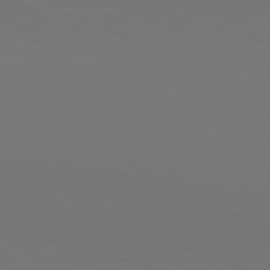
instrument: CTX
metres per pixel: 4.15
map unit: Hpe
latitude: 76.9136
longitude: -133.8583
